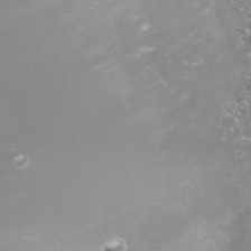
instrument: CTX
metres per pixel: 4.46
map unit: Nhe
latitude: -38.1039
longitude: -112.5357
